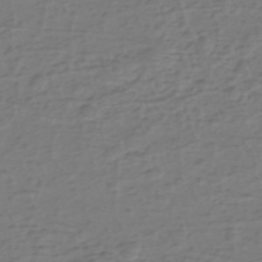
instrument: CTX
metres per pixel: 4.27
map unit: eHh
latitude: -39.7667
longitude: -27.4993
